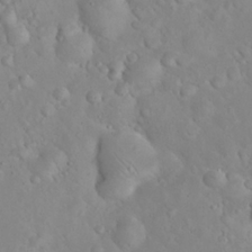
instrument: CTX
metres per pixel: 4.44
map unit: eHh
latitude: 24.3845
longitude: -63.4994
